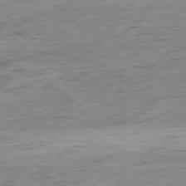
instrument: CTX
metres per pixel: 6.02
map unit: Ap
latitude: -81.1053
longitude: -81.7450
